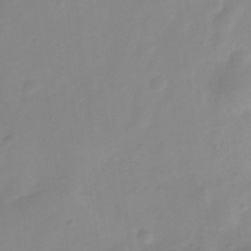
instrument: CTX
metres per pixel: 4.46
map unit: Nve
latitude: -21.4076
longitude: 107.8801
